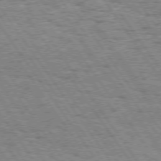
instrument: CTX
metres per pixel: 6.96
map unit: Hpe
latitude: 73.7828
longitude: -139.1781
